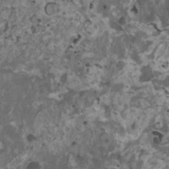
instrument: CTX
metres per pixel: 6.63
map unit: HNhu
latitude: 2.1578
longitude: 3.7855
